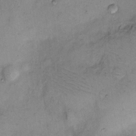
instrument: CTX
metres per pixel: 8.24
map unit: Hto
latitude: 6.2522
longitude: -61.6883
